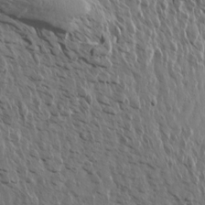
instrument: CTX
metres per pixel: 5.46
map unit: Aa
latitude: 14.2334
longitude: -143.1592
